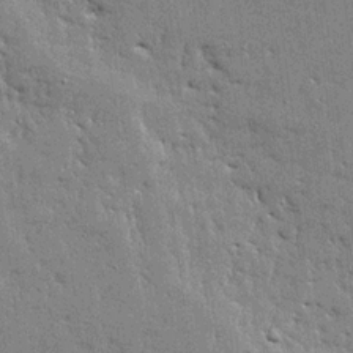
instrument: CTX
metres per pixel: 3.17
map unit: Ave
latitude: 16.2145
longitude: -139.5182
